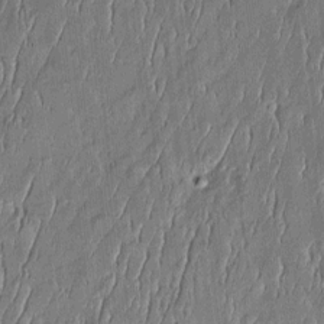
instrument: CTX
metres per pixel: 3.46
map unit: Htu
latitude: -6.2361
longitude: 175.4265
